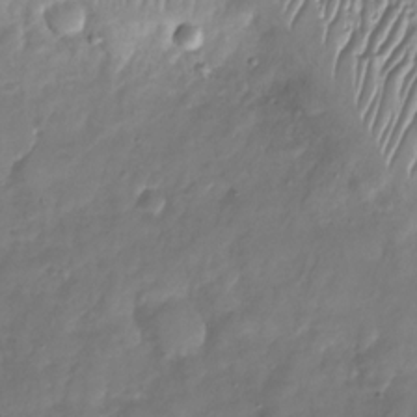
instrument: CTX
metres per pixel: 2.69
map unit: Nhu
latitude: -27.6155
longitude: -59.2726
